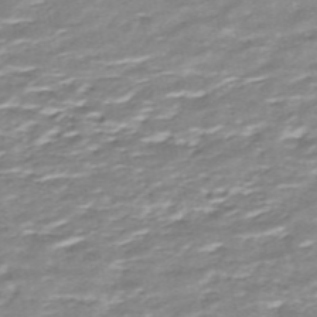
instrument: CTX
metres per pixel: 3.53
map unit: ANa
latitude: -44.5385
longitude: 104.9541
